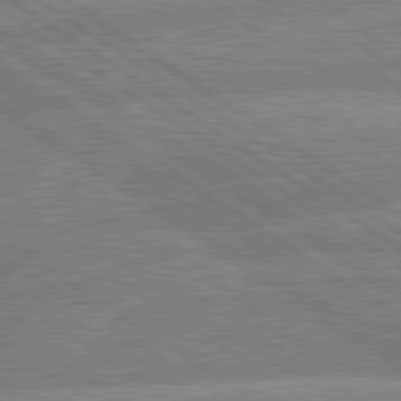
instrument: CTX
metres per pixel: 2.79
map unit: lApd
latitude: 79.6316
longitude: -157.6316
